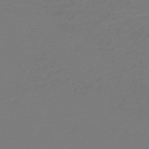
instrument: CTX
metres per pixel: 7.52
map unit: lHb
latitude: -47.5399
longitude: 69.4076
